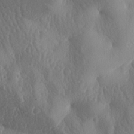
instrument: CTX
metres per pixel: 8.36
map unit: lAa
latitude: -7.7666
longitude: -128.5923
